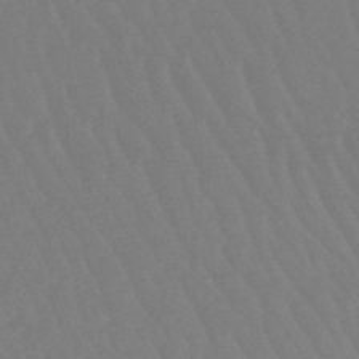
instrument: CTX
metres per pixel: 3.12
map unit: lHb
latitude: -44.6330
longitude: 73.6533
